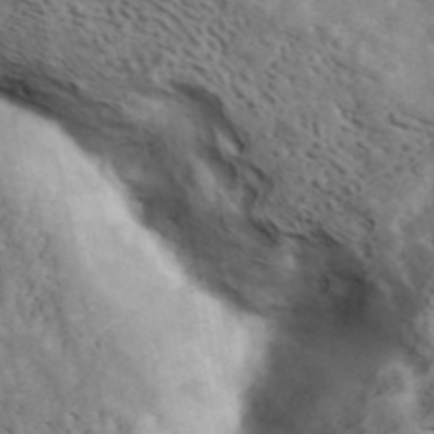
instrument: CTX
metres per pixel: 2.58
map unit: ANa
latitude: 41.8772
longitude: 49.9556
